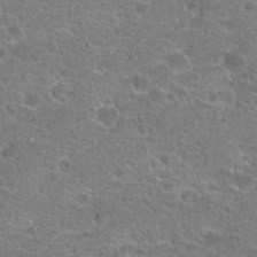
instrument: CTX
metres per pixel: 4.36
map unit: Hto
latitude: 20.5735
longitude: -43.0270
